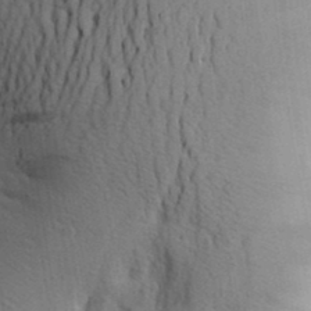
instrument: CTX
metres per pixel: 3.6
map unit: Aa
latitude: 26.2145
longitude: -148.9514
